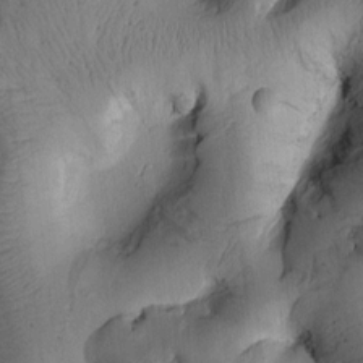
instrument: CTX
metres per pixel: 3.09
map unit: Htu
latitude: 2.4601
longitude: 178.1039
